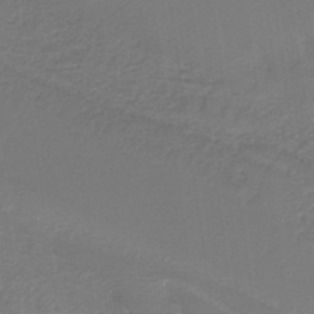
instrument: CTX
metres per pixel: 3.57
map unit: lHb
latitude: -38.1228
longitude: 58.3306
